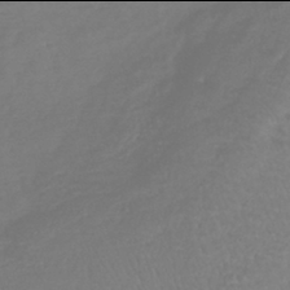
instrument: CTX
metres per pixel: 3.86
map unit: lHb
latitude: -42.0094
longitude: 71.6911
